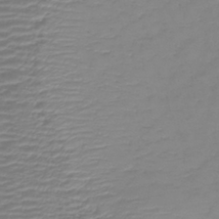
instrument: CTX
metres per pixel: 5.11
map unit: lHb
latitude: -37.3131
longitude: 69.8611
